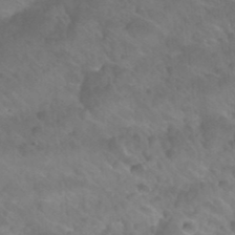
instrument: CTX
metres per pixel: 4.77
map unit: Nhu
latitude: 27.0270
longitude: -54.8758
